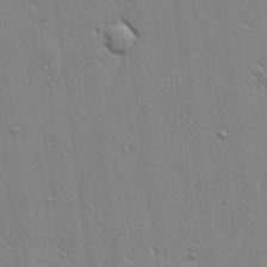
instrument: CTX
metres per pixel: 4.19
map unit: Aa
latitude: 12.7435
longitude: -125.7449
